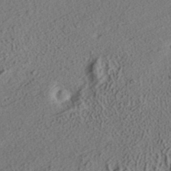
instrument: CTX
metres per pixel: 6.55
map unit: ANa
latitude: 36.1389
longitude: 12.7841
